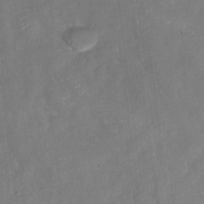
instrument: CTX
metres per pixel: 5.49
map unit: Nhu
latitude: -27.0864
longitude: -57.7638
